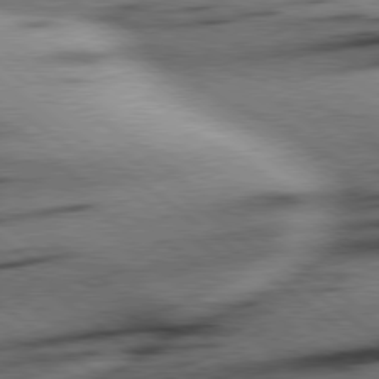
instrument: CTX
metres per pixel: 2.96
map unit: Hpe
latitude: 78.7058
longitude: -154.4034
